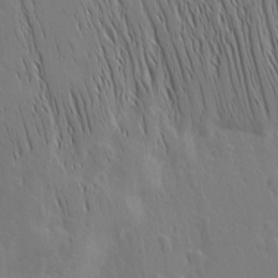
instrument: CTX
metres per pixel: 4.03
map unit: Nhu
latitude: -4.9730
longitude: -151.8583
